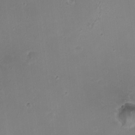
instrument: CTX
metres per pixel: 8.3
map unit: HNhu
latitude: 5.2159
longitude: 2.7085
